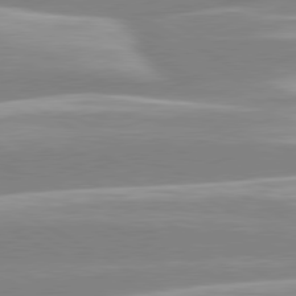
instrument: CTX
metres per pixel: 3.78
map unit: lApd
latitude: 80.3845
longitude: -128.9325
